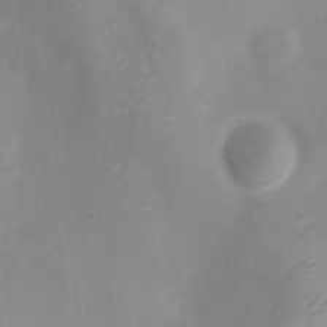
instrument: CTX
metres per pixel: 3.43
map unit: Nve
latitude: -21.8611
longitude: 107.0676
